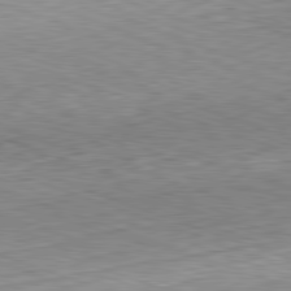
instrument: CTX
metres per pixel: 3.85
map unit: Hpe
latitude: -82.2550
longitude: 14.1417
